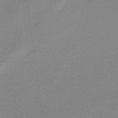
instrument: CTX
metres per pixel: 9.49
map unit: HNb
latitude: -36.5384
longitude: 55.1809
